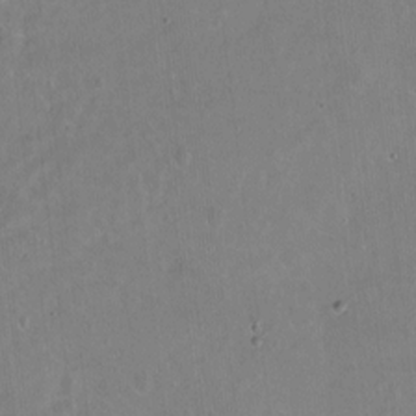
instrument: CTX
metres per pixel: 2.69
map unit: Hto
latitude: -13.7478
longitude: -41.9717
